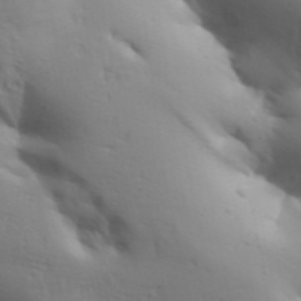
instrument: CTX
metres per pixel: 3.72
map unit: Aa
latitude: 33.2159
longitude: -143.8206
